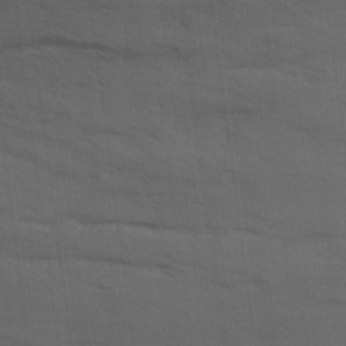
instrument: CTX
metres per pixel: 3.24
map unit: Ave
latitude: 17.0270
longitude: -129.0836
